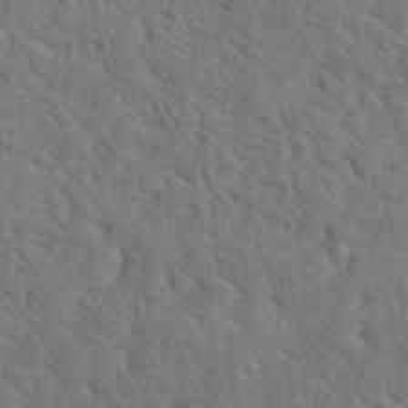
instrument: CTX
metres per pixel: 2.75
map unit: Hto
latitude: 18.9702
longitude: -35.1781
